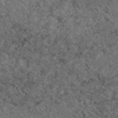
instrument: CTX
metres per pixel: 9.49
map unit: eAb
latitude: 45.7260
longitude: 114.5574
